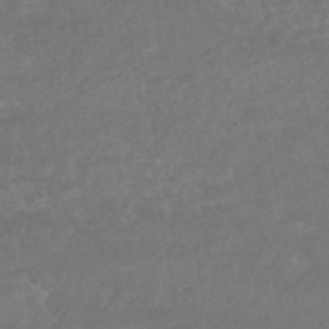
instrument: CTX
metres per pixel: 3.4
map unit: HNhu
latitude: -46.0661
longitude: 97.7856
